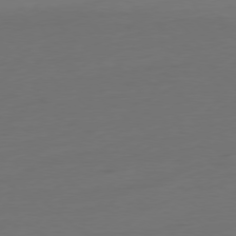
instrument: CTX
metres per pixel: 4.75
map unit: Ap
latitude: -78.5195
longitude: -77.0080
